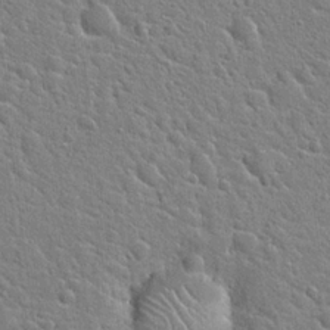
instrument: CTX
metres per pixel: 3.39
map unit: Hto
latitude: 21.4427
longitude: -50.9135
